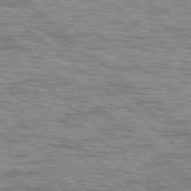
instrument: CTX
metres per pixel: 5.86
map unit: lApd
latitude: 78.8947
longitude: -52.3279
